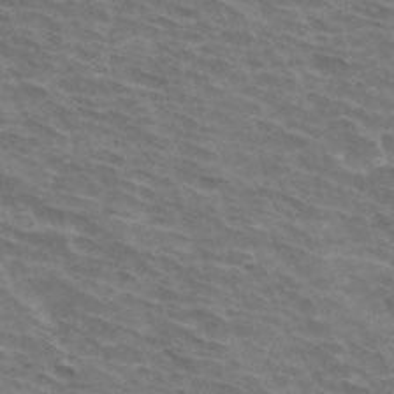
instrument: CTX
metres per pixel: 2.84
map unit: Hto
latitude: 33.6127
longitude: -42.8002
